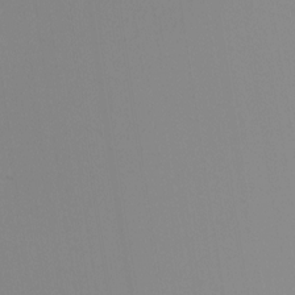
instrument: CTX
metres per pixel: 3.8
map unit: Nhu
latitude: -6.0472
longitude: -93.9150
